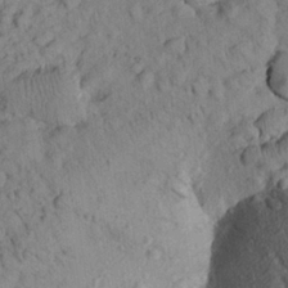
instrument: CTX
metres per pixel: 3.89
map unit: Aa
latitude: 23.6127
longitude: -148.2711
